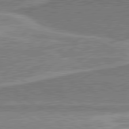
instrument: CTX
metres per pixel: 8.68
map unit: lApd
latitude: 81.0080
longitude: 142.6518
